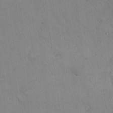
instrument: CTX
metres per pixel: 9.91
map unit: Hto
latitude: 17.3293
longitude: -59.6694
